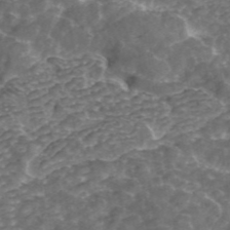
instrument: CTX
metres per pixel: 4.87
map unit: ANa
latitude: 43.7450
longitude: 24.9353
